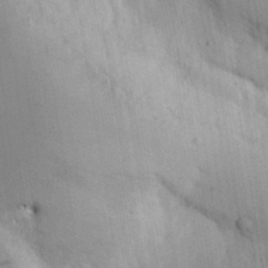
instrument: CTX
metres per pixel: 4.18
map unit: Aa
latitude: 32.2711
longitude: -144.7435
